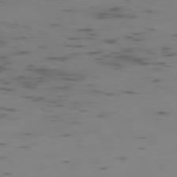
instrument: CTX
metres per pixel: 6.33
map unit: Ap
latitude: -76.0850
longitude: -67.0836
